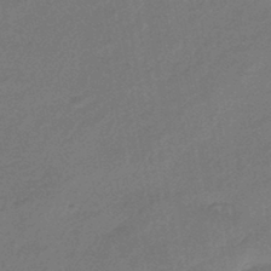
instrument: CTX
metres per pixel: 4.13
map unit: HNhu
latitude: -43.0486
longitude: 90.3307
